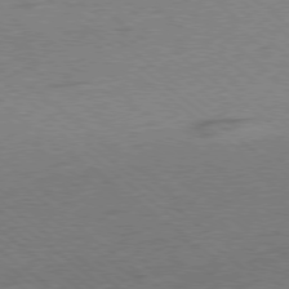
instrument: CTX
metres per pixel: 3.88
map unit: Ap
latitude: -78.8408
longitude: -100.8569
